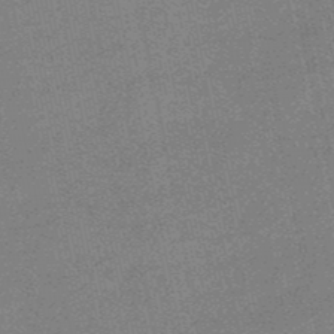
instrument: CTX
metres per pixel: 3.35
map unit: lHb
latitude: -49.7100
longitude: 79.5210
